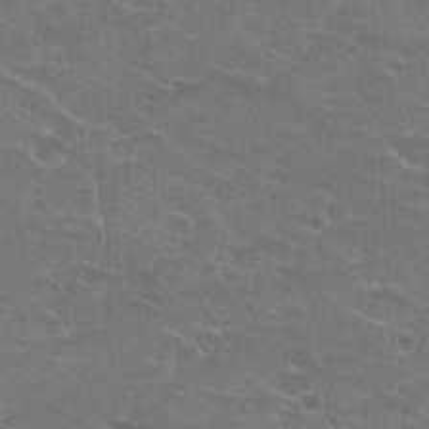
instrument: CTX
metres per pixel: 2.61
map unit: Hto
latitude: 21.8961
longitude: -43.5182
